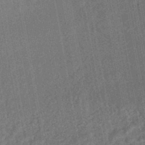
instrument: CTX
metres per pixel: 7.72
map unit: HNhu
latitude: -45.3321
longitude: 91.2754
